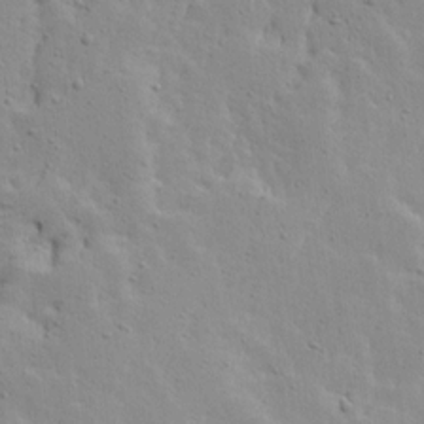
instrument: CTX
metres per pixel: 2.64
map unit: Ave
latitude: 13.4427
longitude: -133.4615
